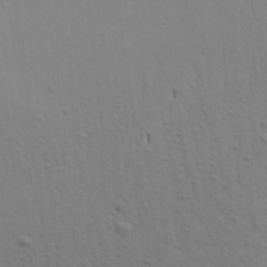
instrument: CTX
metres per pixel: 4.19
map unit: Aa
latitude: 20.9325
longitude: -142.5924
